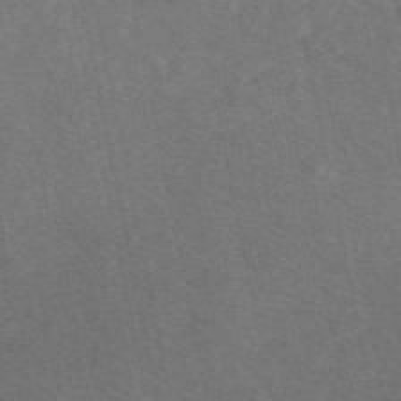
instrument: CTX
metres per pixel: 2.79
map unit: eAb
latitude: 47.9150
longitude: 116.2550
